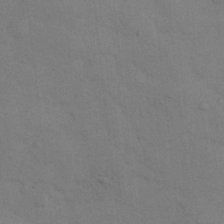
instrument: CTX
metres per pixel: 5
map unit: Nhu
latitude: 7.2537
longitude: -24.1388
